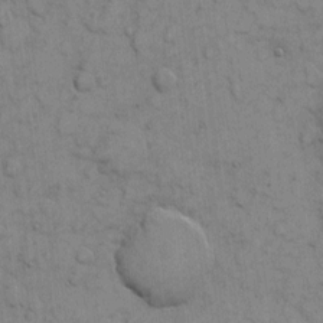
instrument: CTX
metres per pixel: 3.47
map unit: eHh
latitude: 7.0647
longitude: -65.1970
